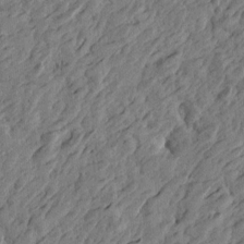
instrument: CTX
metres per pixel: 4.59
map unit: Htu
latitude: -3.2942
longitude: -179.3671
